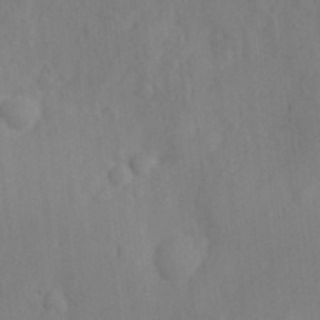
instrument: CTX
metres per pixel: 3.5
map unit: Nhu
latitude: 11.2537
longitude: -27.9906
